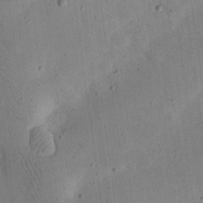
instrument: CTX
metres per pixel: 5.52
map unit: eHh
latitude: 24.7246
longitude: -68.8191
